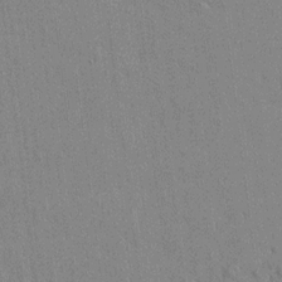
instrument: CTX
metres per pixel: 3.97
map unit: lAvf
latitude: 7.6505
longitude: 166.6329
